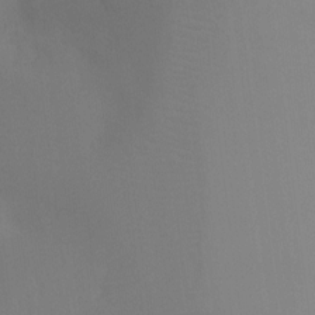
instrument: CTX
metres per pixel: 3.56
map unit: Ht
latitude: -9.4643
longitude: -33.6694
